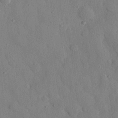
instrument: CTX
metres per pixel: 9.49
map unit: eHh
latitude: 27.2537
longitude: -76.7624
